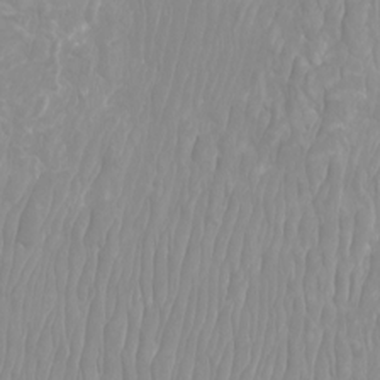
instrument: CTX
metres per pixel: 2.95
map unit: Htu
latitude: -9.5021
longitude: -75.6694
